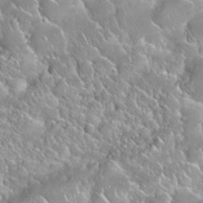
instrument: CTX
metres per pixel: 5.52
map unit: Nhu
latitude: 24.6301
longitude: -60.4790
